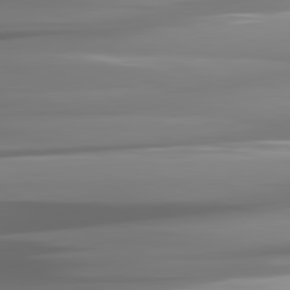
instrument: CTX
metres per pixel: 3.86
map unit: lApd
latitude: 81.4993
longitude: -140.5734
